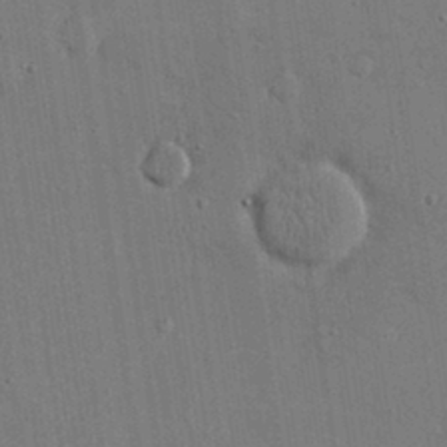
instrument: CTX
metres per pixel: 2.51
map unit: eHh
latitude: 15.2915
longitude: -68.5546
